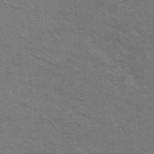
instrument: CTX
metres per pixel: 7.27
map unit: Hto
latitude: 11.5749
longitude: -35.5560
